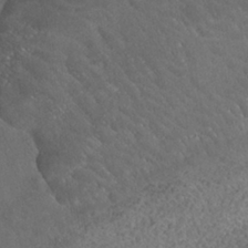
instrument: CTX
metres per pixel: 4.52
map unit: Nhe
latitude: -39.7478
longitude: -117.8772
